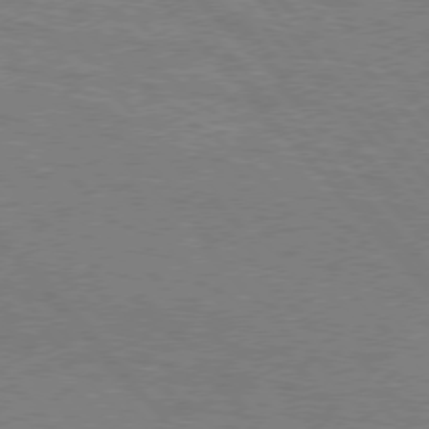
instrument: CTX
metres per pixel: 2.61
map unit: Hpe
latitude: 75.8772
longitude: -152.4223
